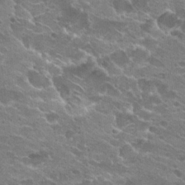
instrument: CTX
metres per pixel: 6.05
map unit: Hto
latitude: 23.5371
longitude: -42.2712
